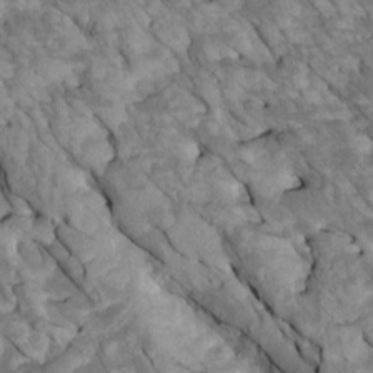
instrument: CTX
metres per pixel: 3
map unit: Htu
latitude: 1.3292
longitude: 144.4251
